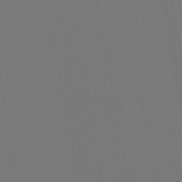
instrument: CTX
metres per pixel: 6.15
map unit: lHb
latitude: -46.7841
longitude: 68.4251
